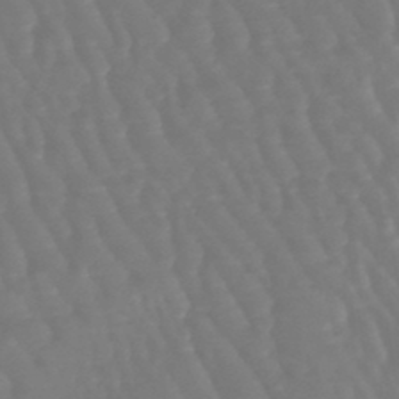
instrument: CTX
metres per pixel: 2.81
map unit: eHb
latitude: -46.3117
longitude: 79.1998
